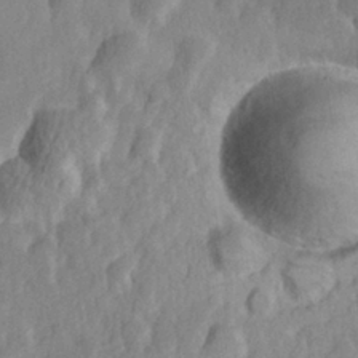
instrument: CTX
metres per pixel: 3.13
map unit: Hve
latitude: 25.1781
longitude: 143.9367
